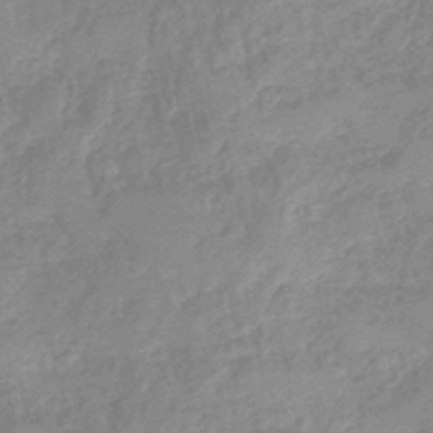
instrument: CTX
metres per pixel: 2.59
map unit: eHb
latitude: -45.2943
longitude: 85.5588
